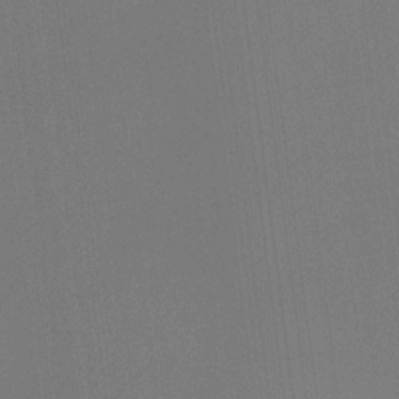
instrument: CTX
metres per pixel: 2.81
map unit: Hto
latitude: -11.0675
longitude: -37.9528
